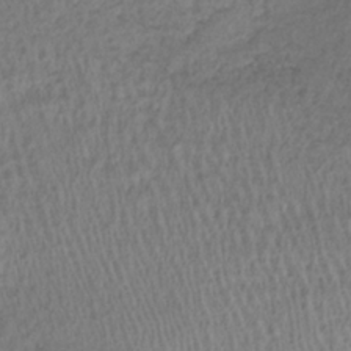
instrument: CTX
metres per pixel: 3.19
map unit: lHb
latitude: -38.8786
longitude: 72.9541
